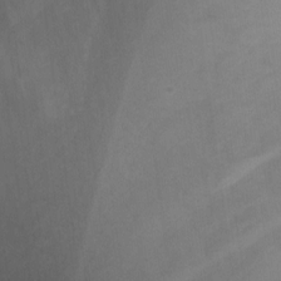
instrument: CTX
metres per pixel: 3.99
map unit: Ht
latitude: 2.3278
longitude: -25.8772
